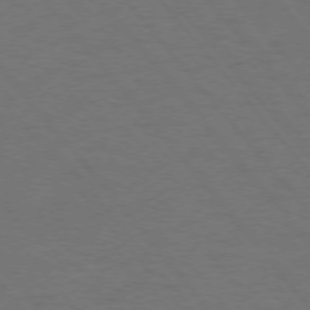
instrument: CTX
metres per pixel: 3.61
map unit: Ap
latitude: -76.2362
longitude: -62.2334
